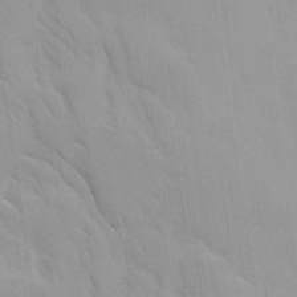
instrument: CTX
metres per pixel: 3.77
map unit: Ave
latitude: 9.3482
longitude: -103.2726
